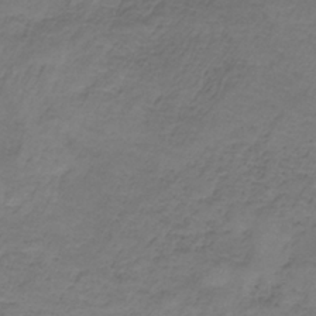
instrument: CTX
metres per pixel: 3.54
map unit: HNb
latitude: -35.4643
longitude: 56.4440
